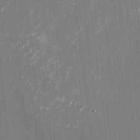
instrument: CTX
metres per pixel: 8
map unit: HNhu
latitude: -0.9920
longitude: -7.2348
